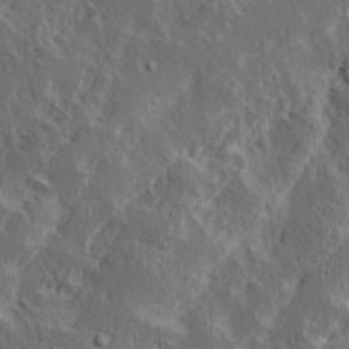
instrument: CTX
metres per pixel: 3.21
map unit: Ave
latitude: 15.4616
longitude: -138.3845
